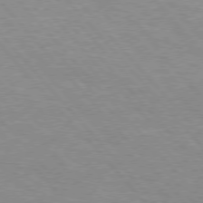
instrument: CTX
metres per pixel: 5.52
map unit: Hpe
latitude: 76.0822
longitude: -152.2523
